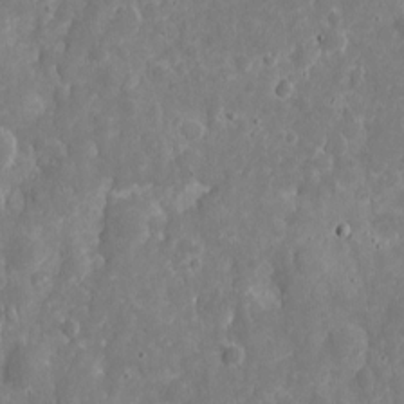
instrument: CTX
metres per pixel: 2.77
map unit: eHh
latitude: 9.4804
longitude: -71.9717
